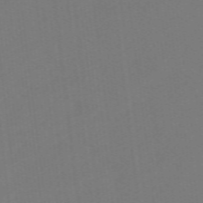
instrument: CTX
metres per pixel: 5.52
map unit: eHb
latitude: -49.7856
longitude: 83.4832
